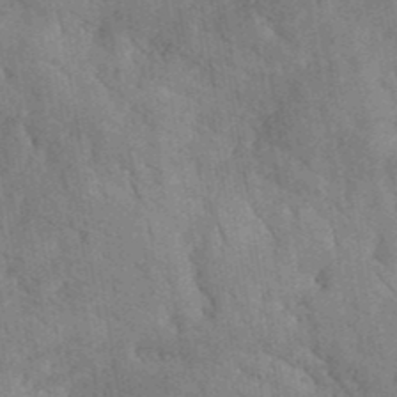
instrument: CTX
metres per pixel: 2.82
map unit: ANa
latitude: 41.1214
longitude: 52.2550
